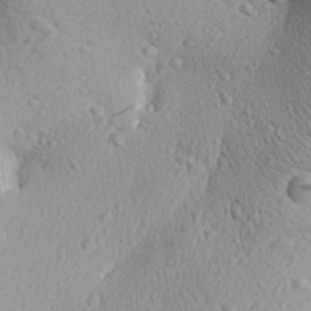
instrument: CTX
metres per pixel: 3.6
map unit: Aa
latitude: 29.9906
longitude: -138.5357
